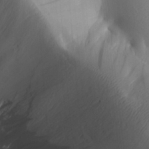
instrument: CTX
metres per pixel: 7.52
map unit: Aa
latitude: 25.7827
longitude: -143.6127
